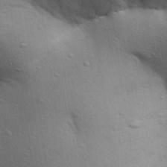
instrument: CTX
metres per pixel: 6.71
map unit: Aa
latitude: 30.3090
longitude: -145.7260
